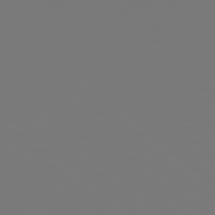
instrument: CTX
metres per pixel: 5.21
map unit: Hpe
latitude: 78.1389
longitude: -163.4427
